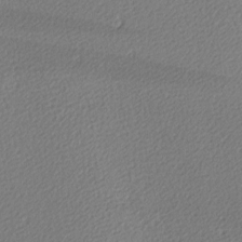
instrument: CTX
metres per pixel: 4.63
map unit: lAa
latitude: -10.0661
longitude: -127.6883
